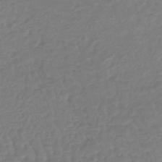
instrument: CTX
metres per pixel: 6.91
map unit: lHb
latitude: -41.8422
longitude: 68.4817
